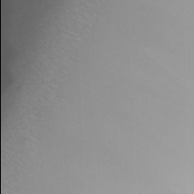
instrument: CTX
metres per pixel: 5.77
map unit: Nhu
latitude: -8.8786
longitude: -81.9906
